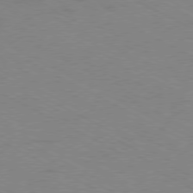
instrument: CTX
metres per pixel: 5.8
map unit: Ap
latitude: -78.1794
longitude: -74.3467
